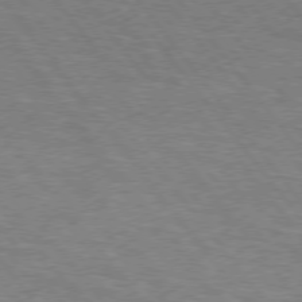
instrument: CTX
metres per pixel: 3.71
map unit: Hpe
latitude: 75.0836
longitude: -151.2726
